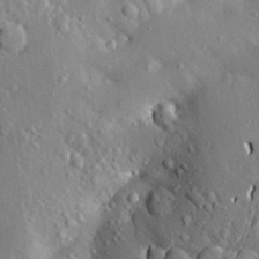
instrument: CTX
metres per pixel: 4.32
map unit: Aa
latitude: 21.1026
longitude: -150.2522
